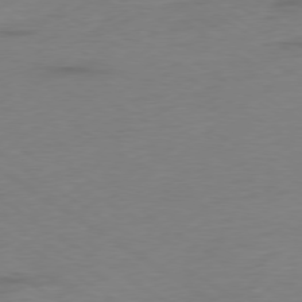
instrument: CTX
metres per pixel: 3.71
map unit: Ap
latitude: -78.4062
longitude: -58.4034
